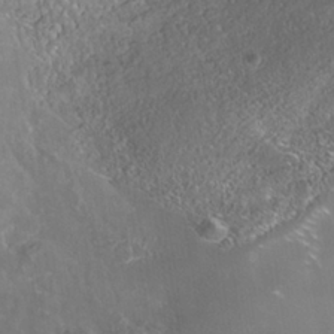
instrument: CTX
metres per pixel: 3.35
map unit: Nhe
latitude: -38.8408
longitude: -117.8961
